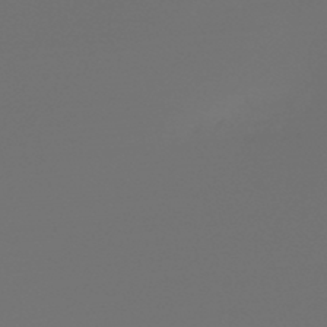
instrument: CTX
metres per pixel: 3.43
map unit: lHb
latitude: -47.6344
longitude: 59.9367
